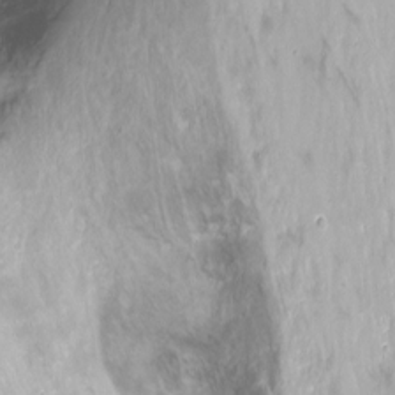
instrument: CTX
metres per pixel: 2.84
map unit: Nhu
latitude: -13.2754
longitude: -39.6127
